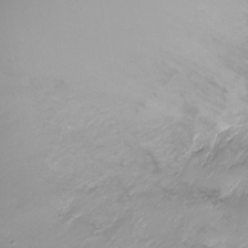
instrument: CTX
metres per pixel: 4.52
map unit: Nhu
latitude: -17.8045
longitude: -46.1011
